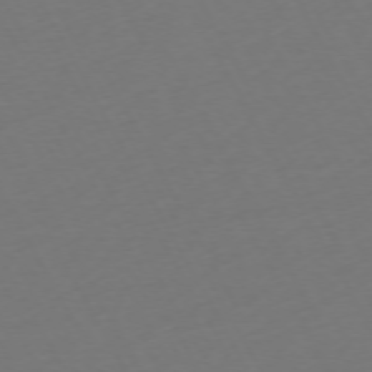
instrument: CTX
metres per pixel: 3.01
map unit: Ap
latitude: -74.1228
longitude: -69.3293
